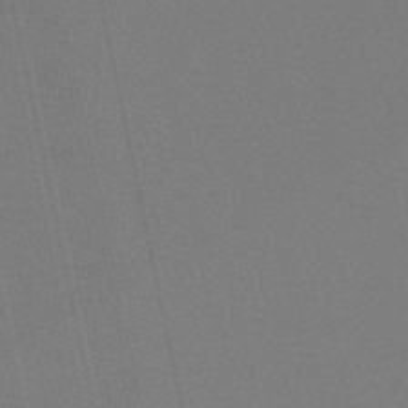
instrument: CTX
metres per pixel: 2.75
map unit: eHb
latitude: -50.9731
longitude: 70.9731
